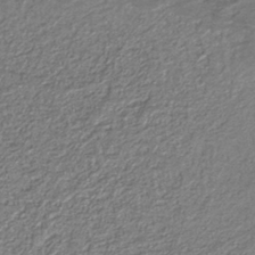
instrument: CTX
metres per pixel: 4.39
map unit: eAb
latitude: -39.2376
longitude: 51.6533
